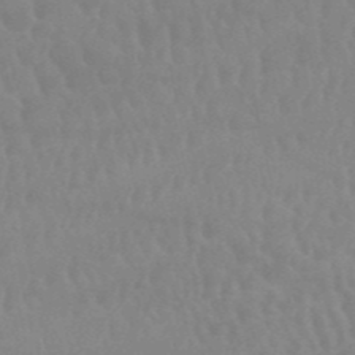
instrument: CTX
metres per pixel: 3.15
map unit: HNb
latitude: -52.5951
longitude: -51.1403
